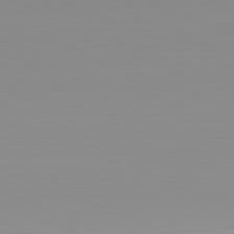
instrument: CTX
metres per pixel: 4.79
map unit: Hpe
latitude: -82.0661
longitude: 16.8219
